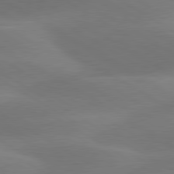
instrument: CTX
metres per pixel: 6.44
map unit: lApd
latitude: 79.9906
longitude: -88.2712
